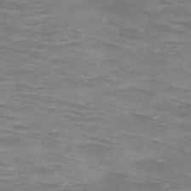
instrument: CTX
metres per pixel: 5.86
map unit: HNb
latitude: -48.1417
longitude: -48.9892
